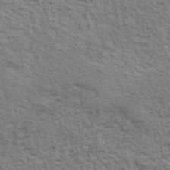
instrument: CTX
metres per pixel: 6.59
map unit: lHvf
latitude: 37.9717
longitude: -89.2726
